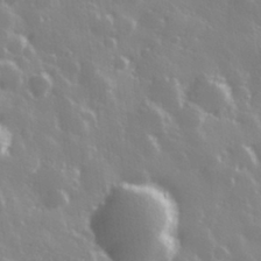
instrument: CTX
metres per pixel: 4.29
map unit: Hve
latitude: 28.7813
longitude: 146.5951
